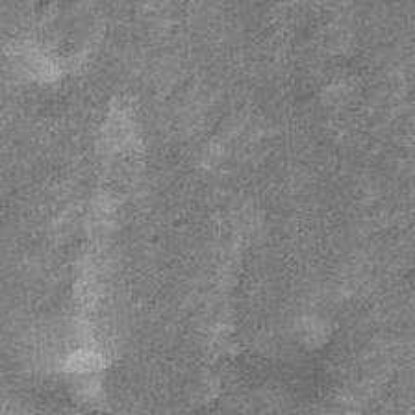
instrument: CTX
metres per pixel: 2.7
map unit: Nhu
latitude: 0.0444
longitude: -16.7435
